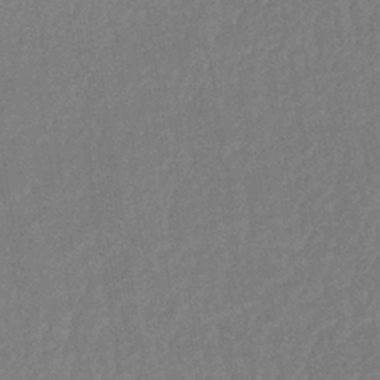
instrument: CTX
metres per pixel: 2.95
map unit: lHb
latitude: -35.8044
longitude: 68.8785
